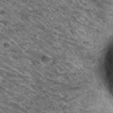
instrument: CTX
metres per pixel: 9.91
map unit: Nhu
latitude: 29.3481
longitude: -49.7261
